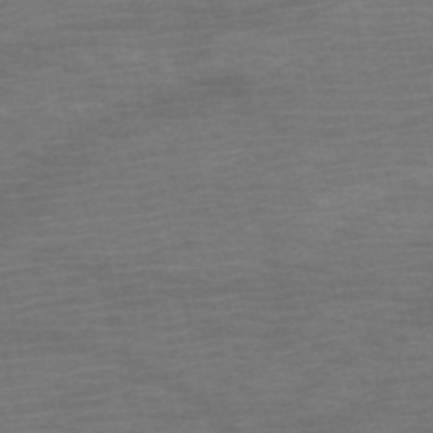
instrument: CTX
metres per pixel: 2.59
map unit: HNb
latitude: -54.1228
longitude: -44.6301
